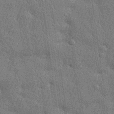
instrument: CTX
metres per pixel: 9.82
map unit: Nhu
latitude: 28.6868
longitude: -68.2712
